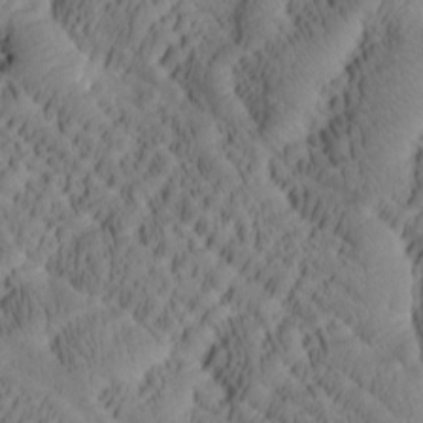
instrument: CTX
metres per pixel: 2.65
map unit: Htu
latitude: 1.4804
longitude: 176.1984
